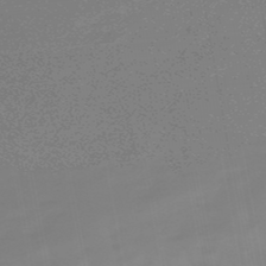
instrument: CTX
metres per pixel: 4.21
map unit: lHb
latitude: -48.9542
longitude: 82.3117
